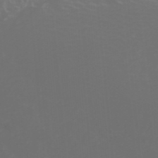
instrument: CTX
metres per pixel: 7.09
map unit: ANa
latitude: 40.2900
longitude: 22.6141
